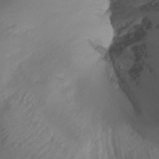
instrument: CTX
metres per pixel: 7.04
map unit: Aa
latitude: -12.9731
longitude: -68.5546
